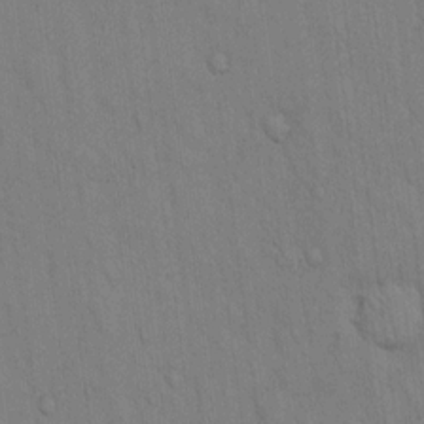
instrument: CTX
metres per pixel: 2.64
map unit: Hto
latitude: 14.0822
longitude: -61.2915
